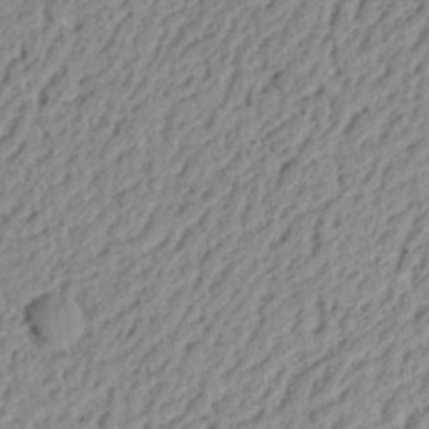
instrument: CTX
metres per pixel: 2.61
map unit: Ht
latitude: 12.9514
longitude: -74.4979
